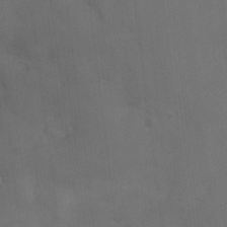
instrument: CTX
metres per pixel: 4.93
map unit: Nhu
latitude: 2.7057
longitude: -16.9324
